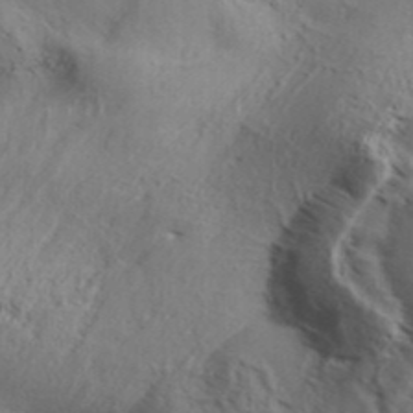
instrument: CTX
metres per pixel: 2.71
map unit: Aa
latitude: 32.3467
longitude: -139.2726
